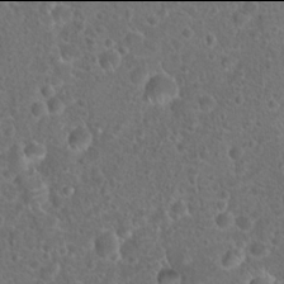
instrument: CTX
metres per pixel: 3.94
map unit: Hto
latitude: 17.9906
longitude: -41.4615
